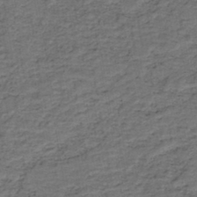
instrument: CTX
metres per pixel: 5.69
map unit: HNb
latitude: -42.8408
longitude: 51.0297
